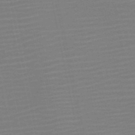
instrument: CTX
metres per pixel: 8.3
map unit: HNb
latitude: -51.9367
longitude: -47.5938
